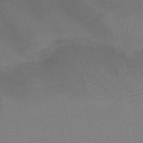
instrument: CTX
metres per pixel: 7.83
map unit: HNb
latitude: -44.7652
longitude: -44.4223
